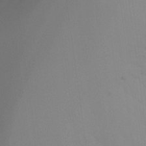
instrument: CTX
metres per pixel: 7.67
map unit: Ht
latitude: -16.3685
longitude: -50.5545
